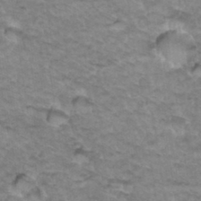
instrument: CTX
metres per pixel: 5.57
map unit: Hto
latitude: 34.4979
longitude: -47.9150
